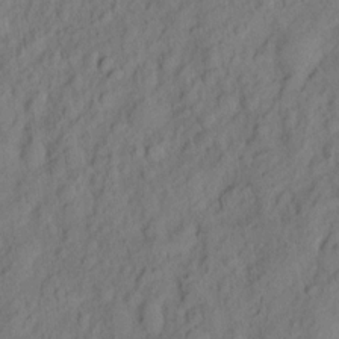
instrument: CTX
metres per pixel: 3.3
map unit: eHh
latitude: 7.8772
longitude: -75.2348
